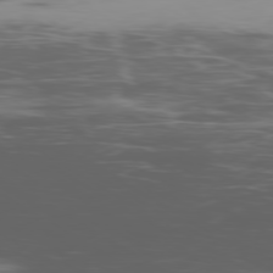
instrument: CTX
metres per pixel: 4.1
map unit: Ap
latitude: -79.6910
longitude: -77.2915
